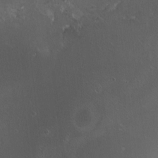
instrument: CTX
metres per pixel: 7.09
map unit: HNhu
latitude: 4.1011
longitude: 5.1809
